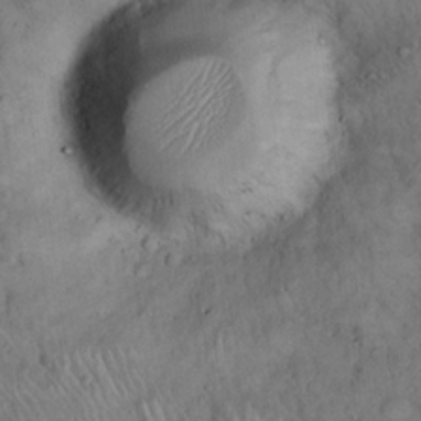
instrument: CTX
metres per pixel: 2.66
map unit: eHh
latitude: 20.2712
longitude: -59.7828
